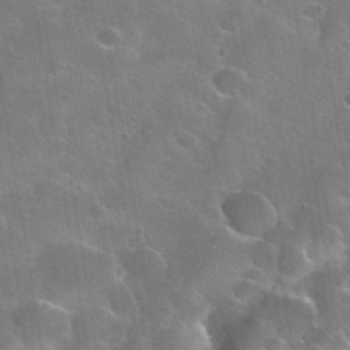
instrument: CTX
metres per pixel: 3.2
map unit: Nhu
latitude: 31.4616
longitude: -53.7072
